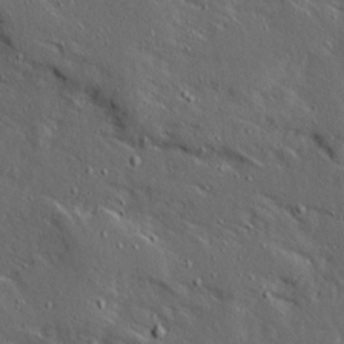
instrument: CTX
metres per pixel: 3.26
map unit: Ave
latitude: 15.3671
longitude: -138.6301
